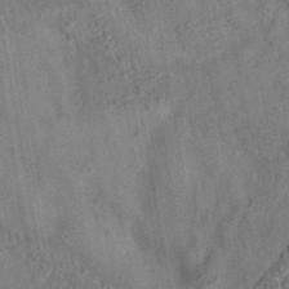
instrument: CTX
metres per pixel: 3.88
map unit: eAb
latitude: 35.3670
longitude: 110.3117
